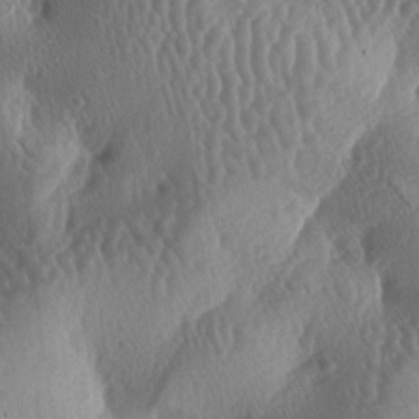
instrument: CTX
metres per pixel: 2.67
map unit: lAa
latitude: -6.7841
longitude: -128.5546
